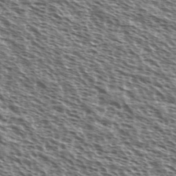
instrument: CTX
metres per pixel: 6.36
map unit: Ave
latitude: 37.9528
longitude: -111.5182
